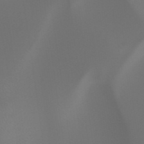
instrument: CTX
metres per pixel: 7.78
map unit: HNhu
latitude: -47.5588
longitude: 29.9178
